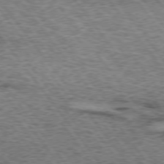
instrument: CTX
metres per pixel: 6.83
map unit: lApd
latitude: 73.7639
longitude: -76.5545
